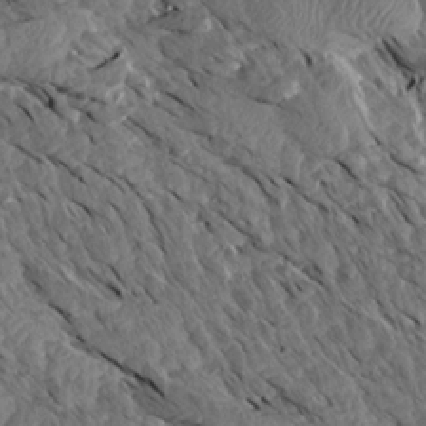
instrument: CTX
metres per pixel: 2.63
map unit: Aa
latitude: 13.8961
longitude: -140.4978
